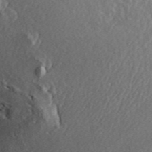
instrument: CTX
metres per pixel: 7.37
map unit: ANa
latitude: 45.7072
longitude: 30.5573
